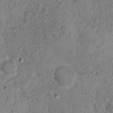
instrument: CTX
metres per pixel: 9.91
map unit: Nhu
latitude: 2.3656
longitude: -14.6491
